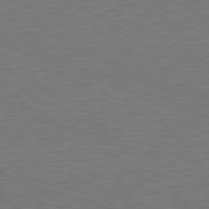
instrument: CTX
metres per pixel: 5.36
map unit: Hpe
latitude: -81.7478
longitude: 8.1984
